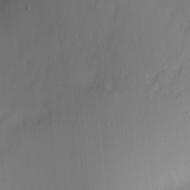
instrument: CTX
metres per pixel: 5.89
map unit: Nve
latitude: -22.8030
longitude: 106.6330
